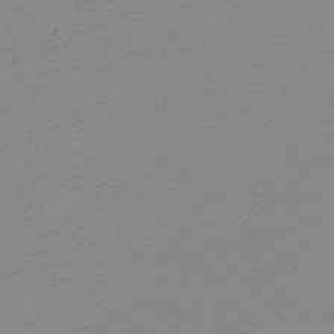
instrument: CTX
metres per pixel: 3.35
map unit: lHb
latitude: -44.2740
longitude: 67.6911
